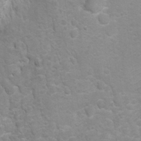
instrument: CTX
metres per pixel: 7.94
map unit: Ht
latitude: 2.7624
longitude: -29.0647
